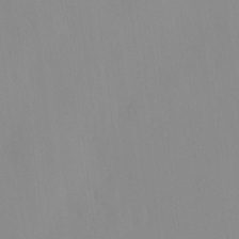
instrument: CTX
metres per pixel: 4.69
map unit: HNhu
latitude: 6.4790
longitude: -3.9717
